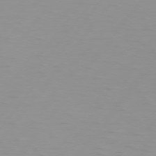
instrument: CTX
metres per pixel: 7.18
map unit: Hpe
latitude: 75.7450
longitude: -125.2348
